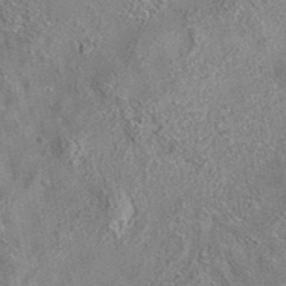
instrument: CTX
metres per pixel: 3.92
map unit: eAb
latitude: 35.9150
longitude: 112.8597
